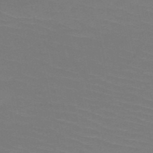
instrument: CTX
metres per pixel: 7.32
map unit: HNb
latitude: -50.5763
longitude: -43.3104
